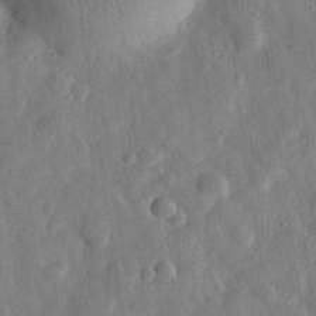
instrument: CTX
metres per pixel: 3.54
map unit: eHh
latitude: 30.6113
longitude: -75.4993
